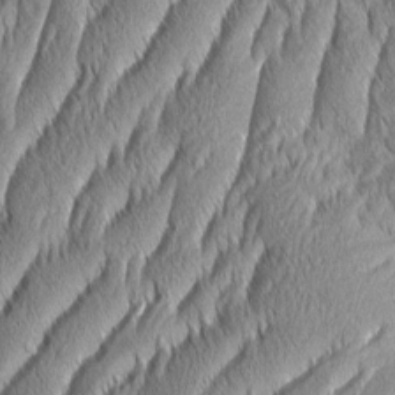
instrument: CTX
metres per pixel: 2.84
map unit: Aa
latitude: 7.9906
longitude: -130.4223
